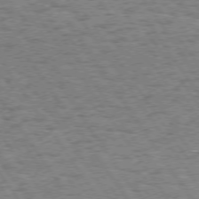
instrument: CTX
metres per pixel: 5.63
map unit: Hpe
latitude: 73.6883
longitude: -134.5545
